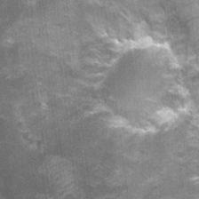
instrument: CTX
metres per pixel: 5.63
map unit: Nhu
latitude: 1.1592
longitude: -17.7449
